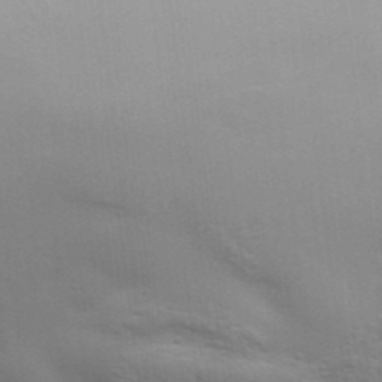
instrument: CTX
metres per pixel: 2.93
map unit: Aa
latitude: 32.5168
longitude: -133.6127
